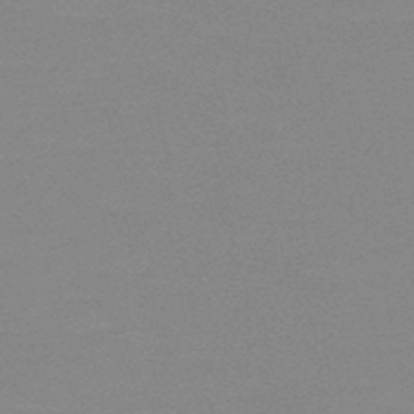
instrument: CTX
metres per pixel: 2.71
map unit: HNb
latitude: -48.9542
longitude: -49.7072
